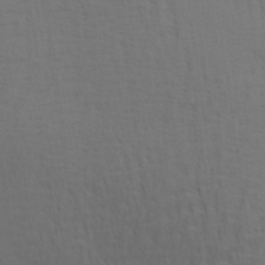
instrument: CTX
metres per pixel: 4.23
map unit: Aa
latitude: 29.3104
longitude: -139.3859
